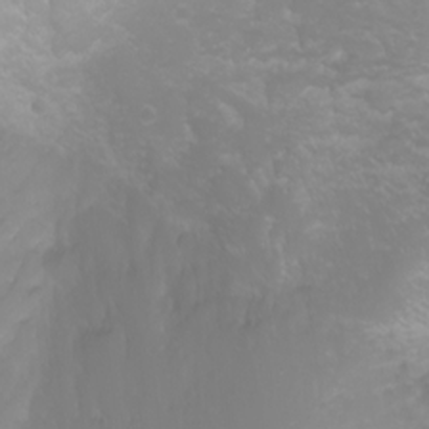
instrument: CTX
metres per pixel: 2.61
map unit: Htu
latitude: -0.4251
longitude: -77.6694
